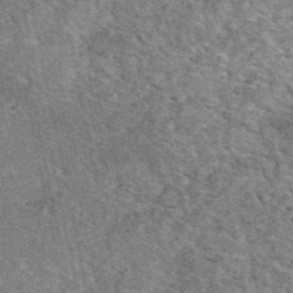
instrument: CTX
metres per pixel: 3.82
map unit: eAb
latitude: 48.7057
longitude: 116.0660
